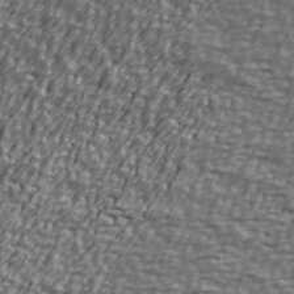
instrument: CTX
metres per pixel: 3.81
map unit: Ave
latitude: 40.6679
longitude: -112.3089
